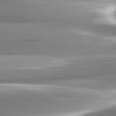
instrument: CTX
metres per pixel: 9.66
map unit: lApd
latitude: 82.6868
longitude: -141.5560
